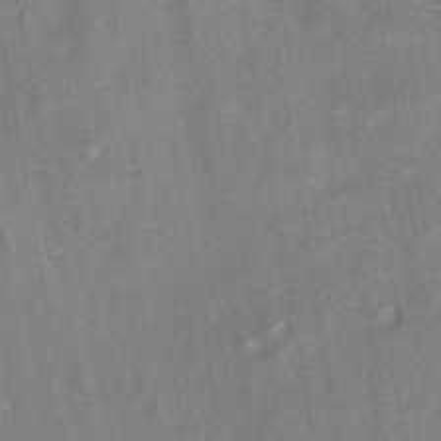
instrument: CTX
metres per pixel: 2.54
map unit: HNhu
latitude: -41.5210
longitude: 91.5777
